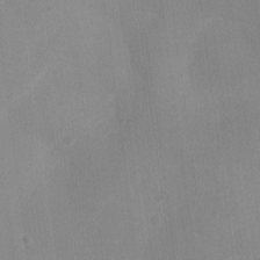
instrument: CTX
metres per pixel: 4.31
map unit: Ht
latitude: -4.9919
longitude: -15.2537
